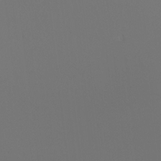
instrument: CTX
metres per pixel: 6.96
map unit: Nhu
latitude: -6.5573
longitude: -95.0081
